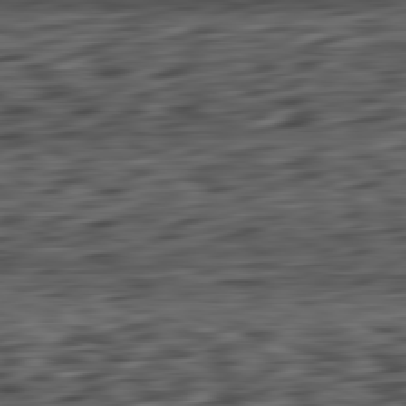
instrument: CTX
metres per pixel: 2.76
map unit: Ap
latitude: -82.2172
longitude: -78.0822
